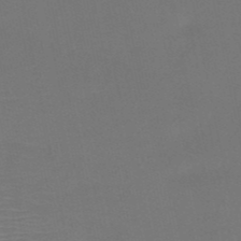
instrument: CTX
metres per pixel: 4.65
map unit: HNb
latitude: -51.4454
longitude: -46.9703
